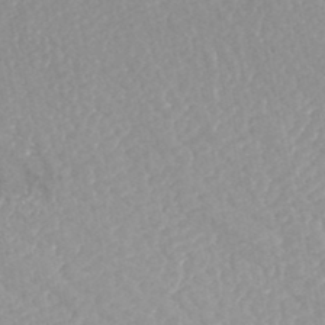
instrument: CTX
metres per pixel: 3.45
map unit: HNhu
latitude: -47.4265
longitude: 96.3684
